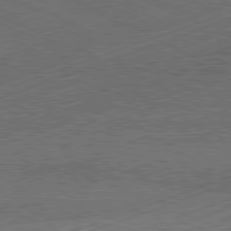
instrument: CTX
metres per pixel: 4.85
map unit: Hpe
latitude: -82.1984
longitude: 19.7856
